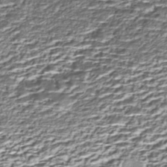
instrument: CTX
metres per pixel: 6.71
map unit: Nhe
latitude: -45.4832
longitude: 152.1228
